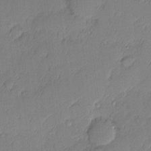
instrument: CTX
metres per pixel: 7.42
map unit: eHh
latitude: 3.5938
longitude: -75.5938
